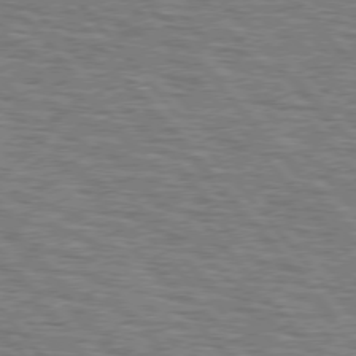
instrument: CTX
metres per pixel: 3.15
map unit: lApd
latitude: 75.7261
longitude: -76.6112
